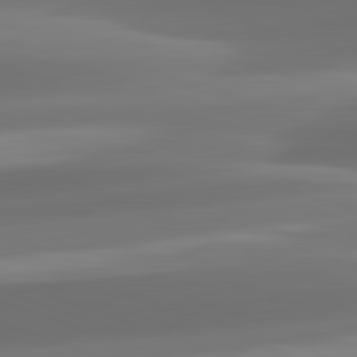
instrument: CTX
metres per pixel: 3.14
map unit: lApd
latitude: 82.2144
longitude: -163.0081
